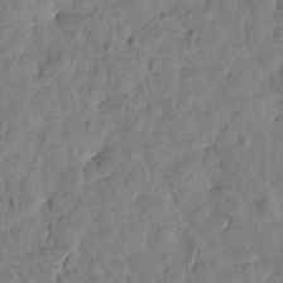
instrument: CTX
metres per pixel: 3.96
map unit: Htu
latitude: 1.6505
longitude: 179.9745
